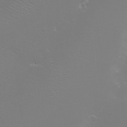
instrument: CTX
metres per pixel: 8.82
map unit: eHh
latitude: -6.8786
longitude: -79.0081
